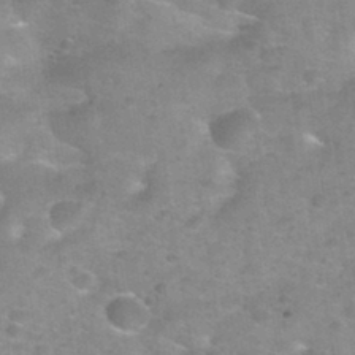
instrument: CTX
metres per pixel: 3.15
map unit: Nhu
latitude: 32.3656
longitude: -53.5938
